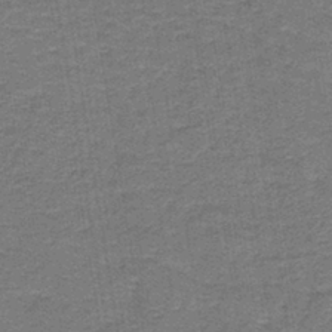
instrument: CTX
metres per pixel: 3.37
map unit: lHb
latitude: -40.9353
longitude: 55.4643
